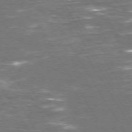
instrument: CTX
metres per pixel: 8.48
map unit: Hpe
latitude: 72.2334
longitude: -124.5545
